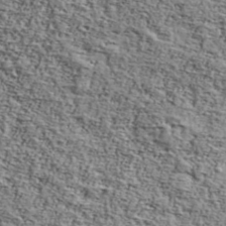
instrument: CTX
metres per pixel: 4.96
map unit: Ave
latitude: 42.8947
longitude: -110.0633
